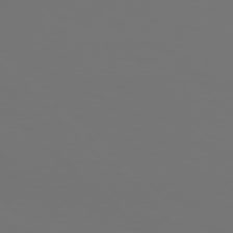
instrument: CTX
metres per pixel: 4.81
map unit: Hpe
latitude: 76.8002
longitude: -134.7246
